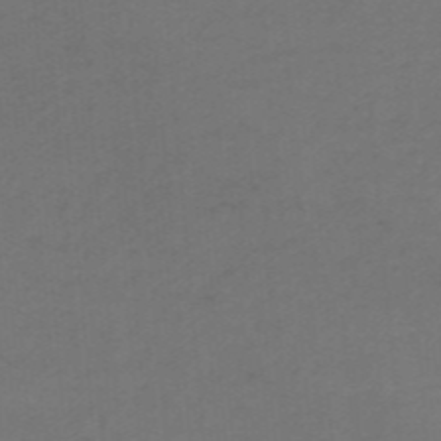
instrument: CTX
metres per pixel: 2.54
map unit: eHb
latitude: -48.1417
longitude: 89.2565
